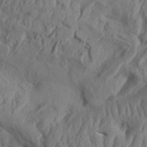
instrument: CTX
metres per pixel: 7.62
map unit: Aa
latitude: 34.1200
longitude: -136.5546
